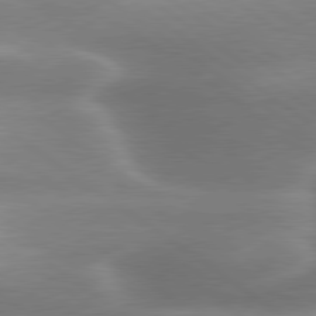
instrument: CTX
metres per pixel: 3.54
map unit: lApd
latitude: 79.9150
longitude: -118.9702
